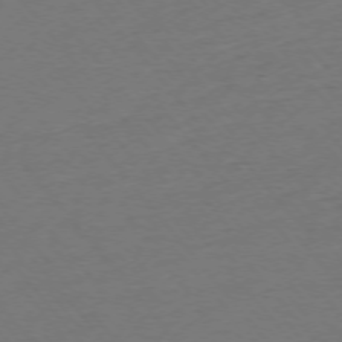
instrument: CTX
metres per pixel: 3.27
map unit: Ap
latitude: -75.4266
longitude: -82.5734
